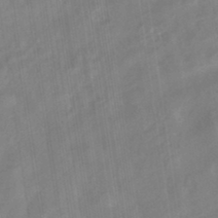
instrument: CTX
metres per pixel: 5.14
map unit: eHb
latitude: -45.8233
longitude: 83.7855
